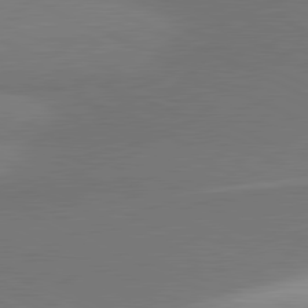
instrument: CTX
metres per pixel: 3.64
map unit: lApd
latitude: 81.1970
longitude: 163.7666
